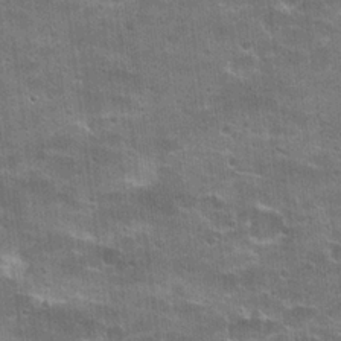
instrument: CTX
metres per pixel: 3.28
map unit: Hto
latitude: 21.9717
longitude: -42.7813
